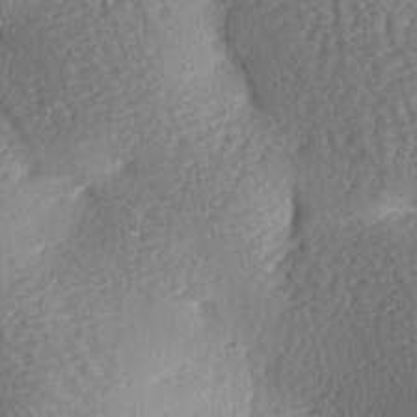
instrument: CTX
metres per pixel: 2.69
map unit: lAa
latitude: -6.8975
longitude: -126.5924
